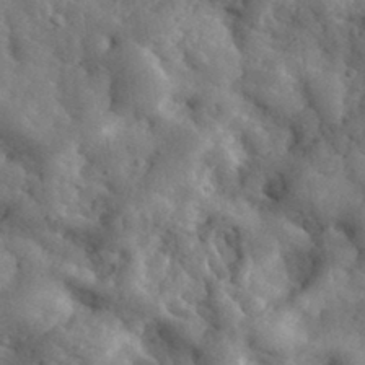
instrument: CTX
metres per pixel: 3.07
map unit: eHh
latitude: 33.7072
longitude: -78.2145
